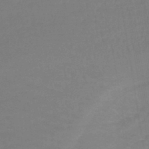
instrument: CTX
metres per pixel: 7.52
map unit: lHb
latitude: -43.1242
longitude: 60.0094
